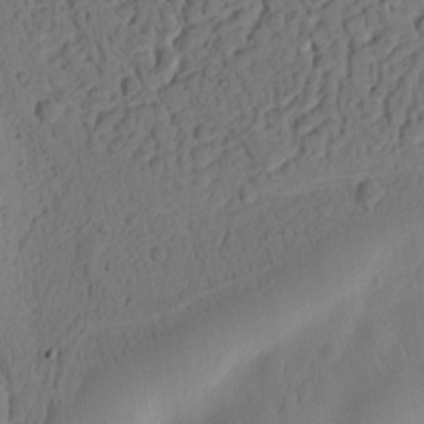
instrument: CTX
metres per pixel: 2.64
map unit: Ht
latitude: 10.4412
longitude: -74.5735
